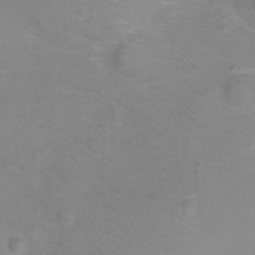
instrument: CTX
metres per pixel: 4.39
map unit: Ht
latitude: -7.4265
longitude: -20.6113
